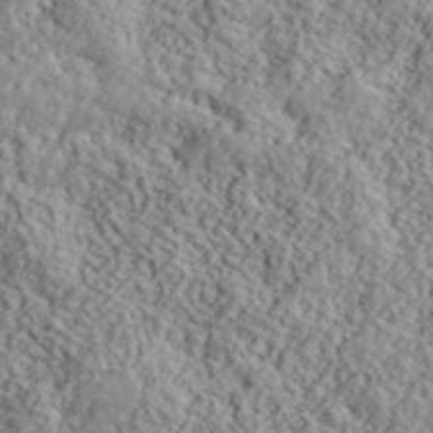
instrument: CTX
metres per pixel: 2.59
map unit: lHvf
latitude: 40.3089
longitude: -88.2901
